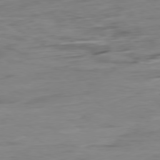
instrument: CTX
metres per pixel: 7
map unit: Hpe
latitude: -78.6518
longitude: -18.7246
